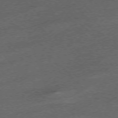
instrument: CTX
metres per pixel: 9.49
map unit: Hpe
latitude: -76.0850
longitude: -11.2915
